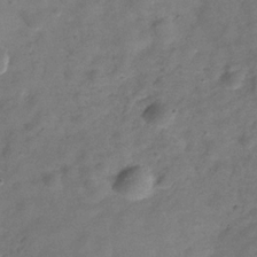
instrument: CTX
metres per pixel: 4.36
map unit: Hve
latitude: -30.7841
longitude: 92.5763
